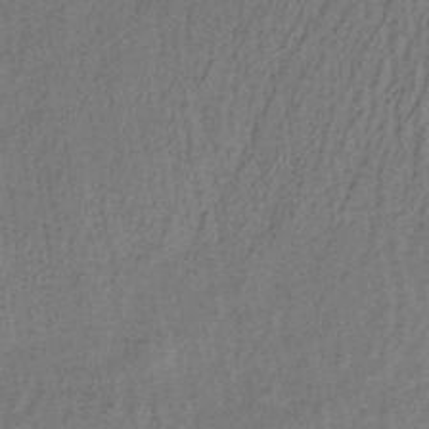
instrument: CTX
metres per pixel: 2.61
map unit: lHb
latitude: -35.5966
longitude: 70.8597
